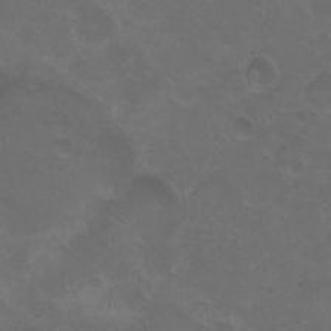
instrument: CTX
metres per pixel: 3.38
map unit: eHh
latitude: 0.8947
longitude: -54.7246
